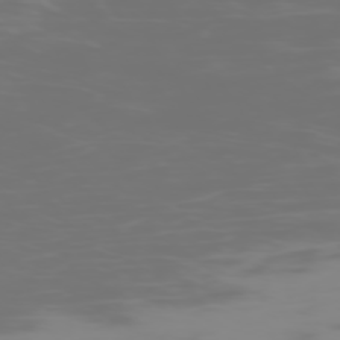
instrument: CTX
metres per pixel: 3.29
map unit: Hpe
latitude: -74.5007
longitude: 5.8233
